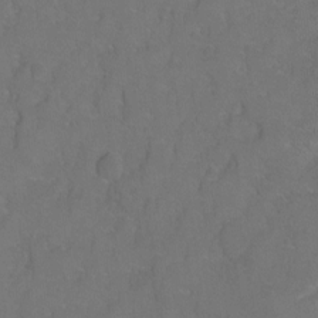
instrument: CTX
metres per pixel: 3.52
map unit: Hto
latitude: 3.5938
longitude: -32.5546
